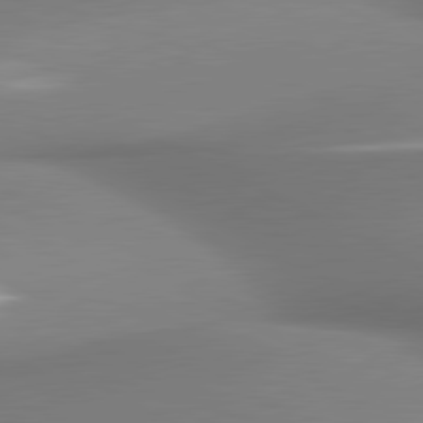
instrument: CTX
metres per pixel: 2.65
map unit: lApd
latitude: 80.9136
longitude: 177.2565
